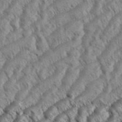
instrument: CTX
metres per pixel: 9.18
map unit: eHh
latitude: 36.4412
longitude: -138.2145
